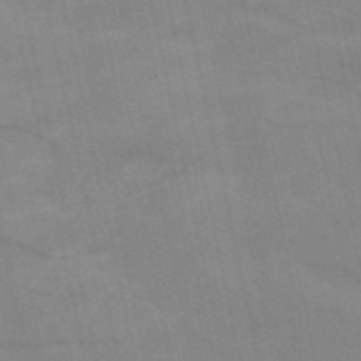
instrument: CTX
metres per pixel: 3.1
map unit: HNb
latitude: -53.3320
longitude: -47.1781
